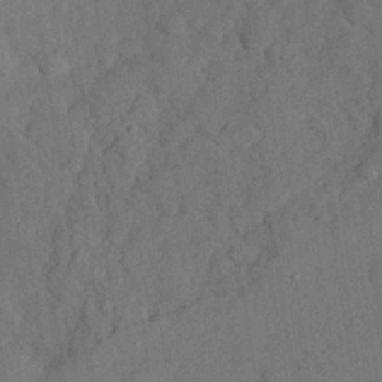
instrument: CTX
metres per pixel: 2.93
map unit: eHh
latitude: 29.0269
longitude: -76.1766
